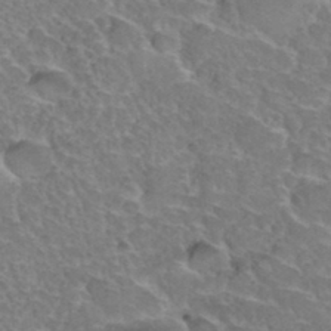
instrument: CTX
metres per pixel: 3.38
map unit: Hto
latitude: 35.4804
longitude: -46.7436
